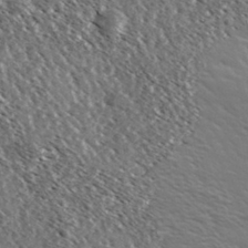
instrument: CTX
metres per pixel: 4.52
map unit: Ave
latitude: 37.0270
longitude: -109.5938
